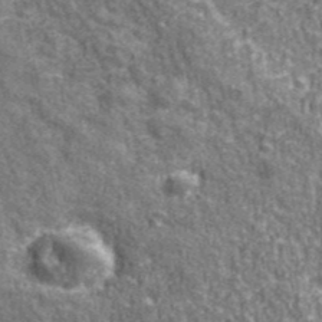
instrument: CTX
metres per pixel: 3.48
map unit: eHh
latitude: 43.1781
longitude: -91.2537
